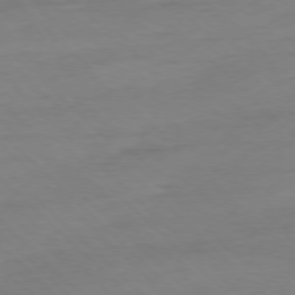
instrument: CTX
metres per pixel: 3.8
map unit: Ap
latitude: -77.6722
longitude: -81.9339
